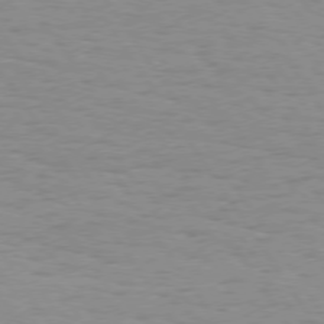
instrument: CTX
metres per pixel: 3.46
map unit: Hpe
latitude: 74.4979
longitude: -136.0255
